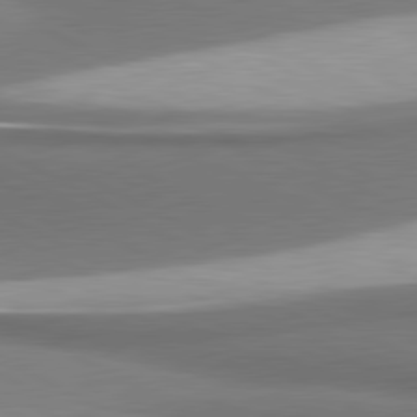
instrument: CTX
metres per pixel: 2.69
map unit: lApd
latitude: 80.8569
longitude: 176.5763
